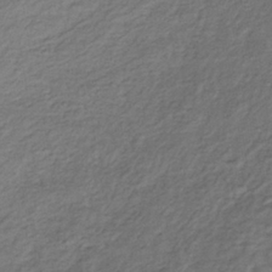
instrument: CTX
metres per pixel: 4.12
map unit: lHb
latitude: -35.8044
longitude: 69.8989
